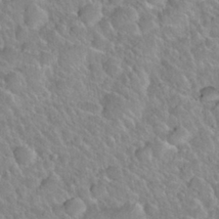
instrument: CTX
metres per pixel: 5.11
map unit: Nhu
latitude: 28.0255
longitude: -53.6127
